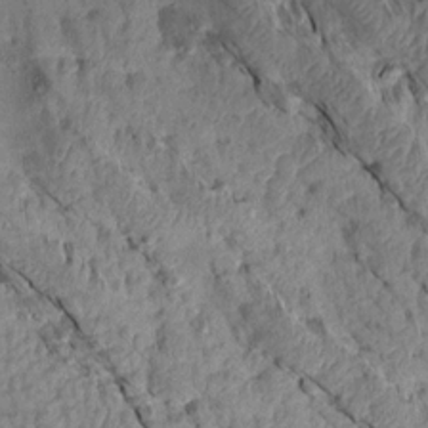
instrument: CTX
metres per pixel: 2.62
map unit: Aa
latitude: 15.5560
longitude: -146.4412
